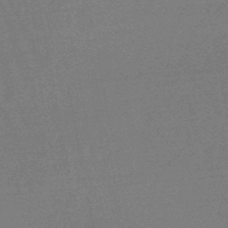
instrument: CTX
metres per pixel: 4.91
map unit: eHb
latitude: -47.2376
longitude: 80.5952
